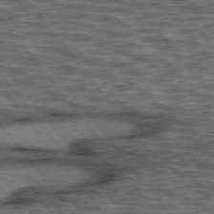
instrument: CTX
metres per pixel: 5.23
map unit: lApd
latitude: 75.9150
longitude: -48.3845
